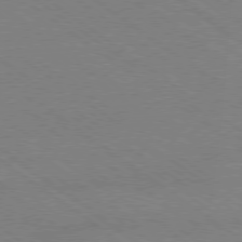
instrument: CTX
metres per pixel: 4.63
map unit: Ap
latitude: -79.1431
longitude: -82.8757
